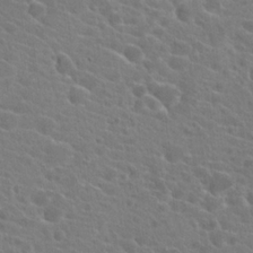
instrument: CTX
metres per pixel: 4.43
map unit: Hto
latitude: 21.7450
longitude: -39.6694
